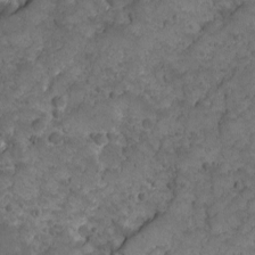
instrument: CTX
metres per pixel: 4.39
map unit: Ave
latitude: 10.3278
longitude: -105.1592
